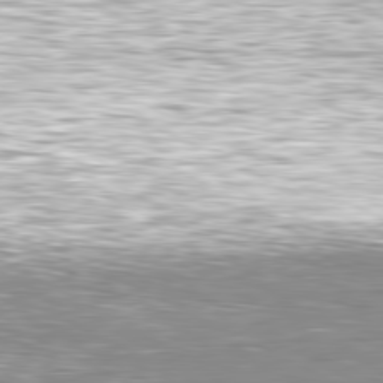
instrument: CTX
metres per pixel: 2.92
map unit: Hpe
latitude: -81.0487
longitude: 19.4076
